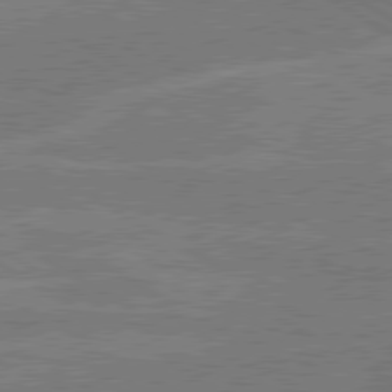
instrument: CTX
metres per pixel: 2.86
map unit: lApd
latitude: 79.8584
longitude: -131.9528
